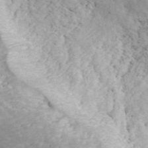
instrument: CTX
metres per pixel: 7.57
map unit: ANa
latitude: 43.3671
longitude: 47.3509
